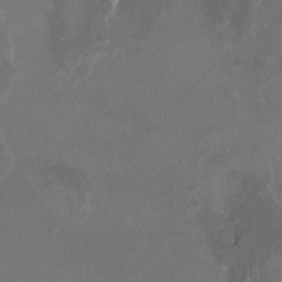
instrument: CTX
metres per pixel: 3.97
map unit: HNhu
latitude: 7.3104
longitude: 9.0486
